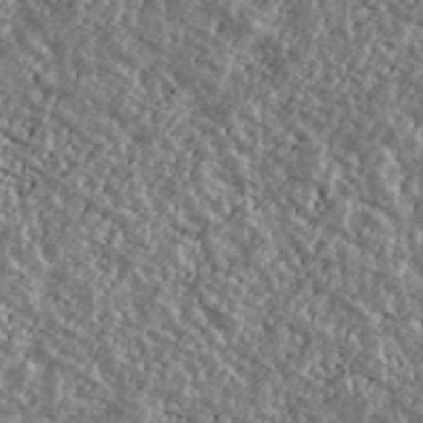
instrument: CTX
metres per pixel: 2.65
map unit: Ave
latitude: 40.2144
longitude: -111.4049
